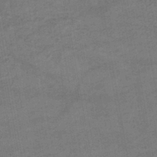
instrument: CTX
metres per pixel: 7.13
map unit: lHb
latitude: -43.7477
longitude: 72.8786
